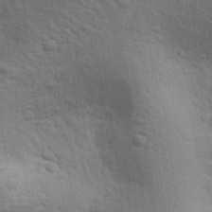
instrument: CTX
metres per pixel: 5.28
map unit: eHh
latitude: 24.3278
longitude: -79.3482
